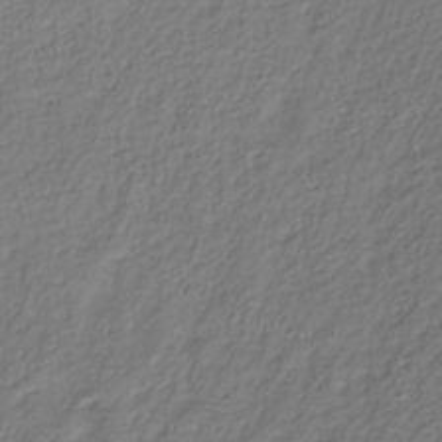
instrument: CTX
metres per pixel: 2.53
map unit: Hve
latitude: -32.1606
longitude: 90.2173
